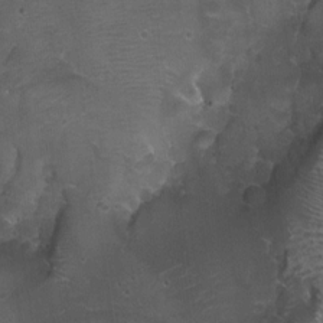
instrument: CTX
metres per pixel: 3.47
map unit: Aa
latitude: -8.6140
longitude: -71.7827
